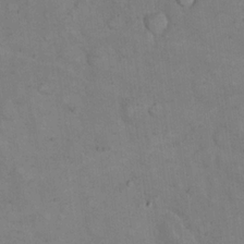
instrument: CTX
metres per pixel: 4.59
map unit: eHh
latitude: 19.5560
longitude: -61.9150
